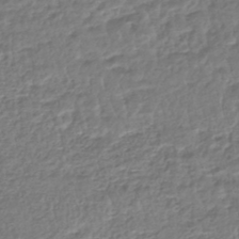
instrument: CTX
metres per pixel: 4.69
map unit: HNhu
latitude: -46.2739
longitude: 103.2943
